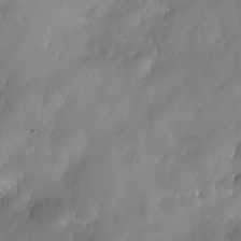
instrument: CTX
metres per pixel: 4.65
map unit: Nhe
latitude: -30.5762
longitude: -140.3278
